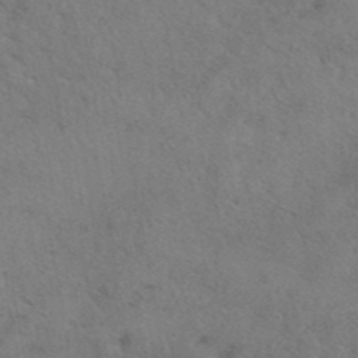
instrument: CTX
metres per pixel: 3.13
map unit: eAb
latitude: 41.4048
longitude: 108.1795
